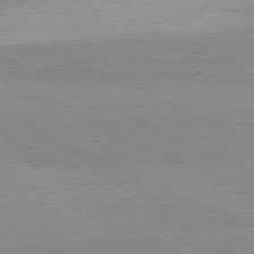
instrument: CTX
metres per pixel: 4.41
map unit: lApd
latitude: 81.9150
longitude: 179.5210
